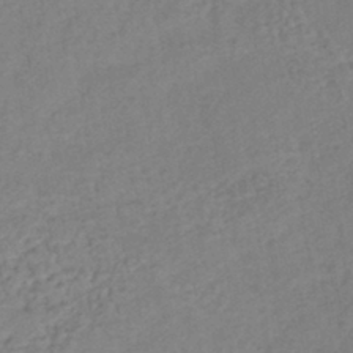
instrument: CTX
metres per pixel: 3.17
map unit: lHb
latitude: -40.0472
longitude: 72.8597
